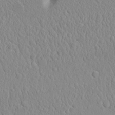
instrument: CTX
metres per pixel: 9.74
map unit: eHh
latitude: 15.1970
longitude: -71.3104
